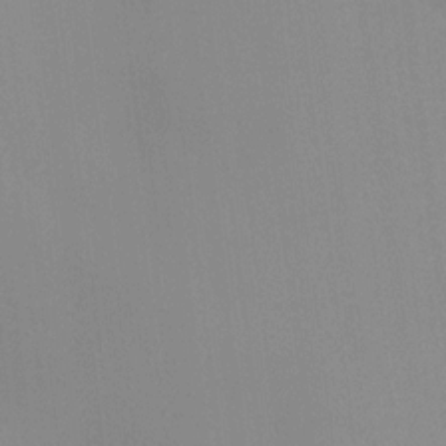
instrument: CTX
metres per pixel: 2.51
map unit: HNhu
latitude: 7.3104
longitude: -1.6316
